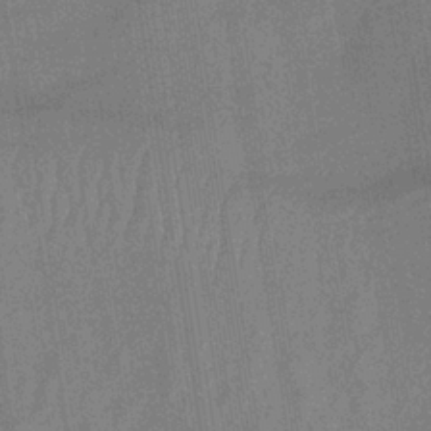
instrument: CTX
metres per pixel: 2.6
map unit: lHb
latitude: -34.4440
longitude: 65.5021
